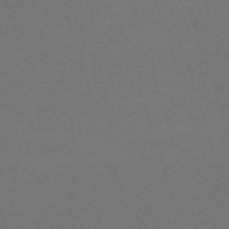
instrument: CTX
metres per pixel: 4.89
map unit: eHh
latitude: -63.2942
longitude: 51.4832
